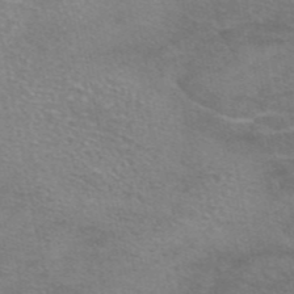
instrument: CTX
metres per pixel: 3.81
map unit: eAb
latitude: 45.8583
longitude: 102.0094
